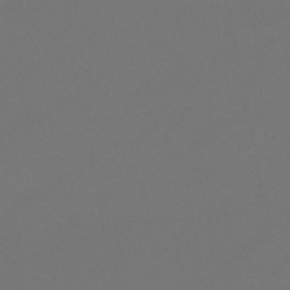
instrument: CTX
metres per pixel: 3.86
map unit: eHb
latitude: -47.6155
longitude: 86.1795
